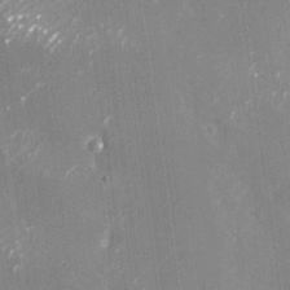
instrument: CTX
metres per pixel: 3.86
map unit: Nhu
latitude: -28.8786
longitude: -76.5923
